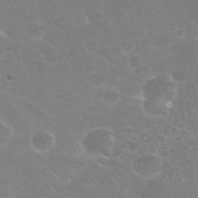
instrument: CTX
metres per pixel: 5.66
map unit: Nhu
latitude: 25.3859
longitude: -53.0459
